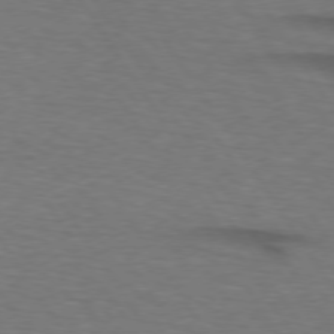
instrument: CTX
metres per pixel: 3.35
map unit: lApd
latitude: 74.3467
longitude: -74.3467
